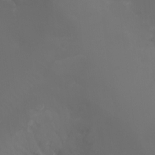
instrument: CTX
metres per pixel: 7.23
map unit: Aa
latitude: -7.0486
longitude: -72.6869
